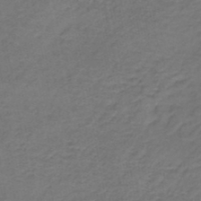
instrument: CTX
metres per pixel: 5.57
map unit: lHb
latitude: -35.5399
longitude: 61.1431
